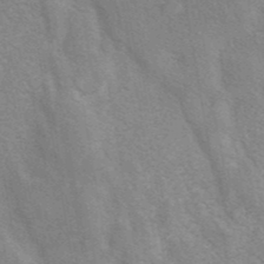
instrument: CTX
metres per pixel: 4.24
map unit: eAb
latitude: 41.5371
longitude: 106.6897
